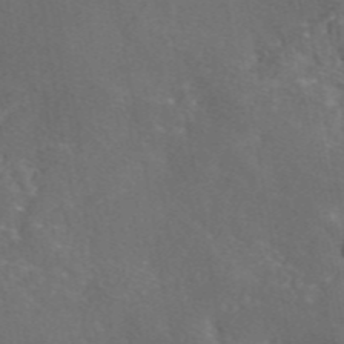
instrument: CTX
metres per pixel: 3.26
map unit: eAb
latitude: 46.7436
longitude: 114.6896
